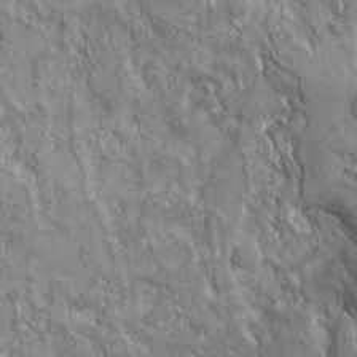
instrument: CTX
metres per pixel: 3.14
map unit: eHh
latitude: 6.8191
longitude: -76.3467
